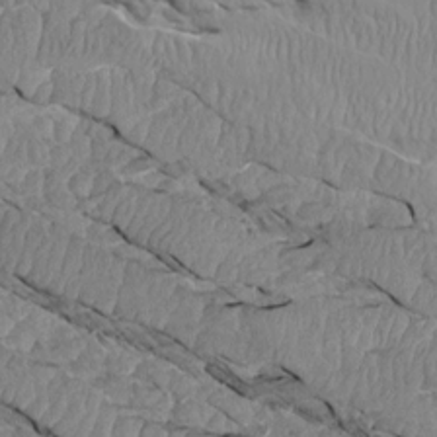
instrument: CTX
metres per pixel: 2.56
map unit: Aa
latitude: 14.2901
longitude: -140.8002
